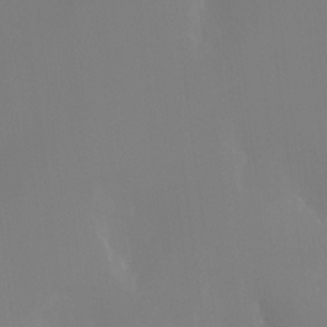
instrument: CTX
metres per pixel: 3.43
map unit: Ht
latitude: -13.7289
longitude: -50.1200
